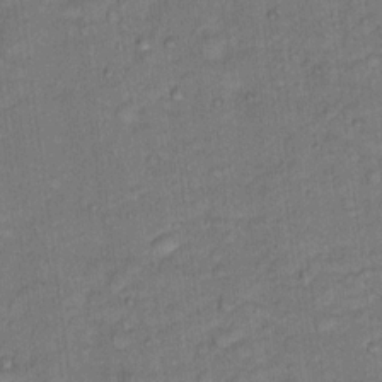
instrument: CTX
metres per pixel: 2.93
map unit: Hto
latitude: 15.2915
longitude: -31.4238
